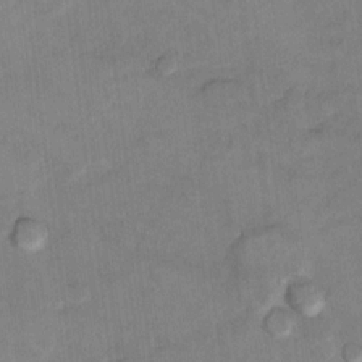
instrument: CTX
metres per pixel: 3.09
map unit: Hto
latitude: 9.5182
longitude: -35.9906
